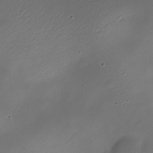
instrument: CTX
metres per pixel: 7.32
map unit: Nhe
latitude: -19.7856
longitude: 145.1431
